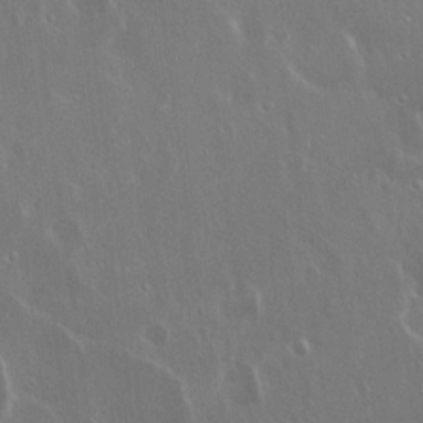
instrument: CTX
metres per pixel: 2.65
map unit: Hto
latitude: 18.8002
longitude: -57.0269
